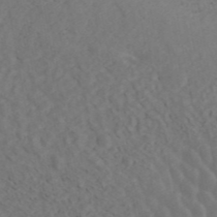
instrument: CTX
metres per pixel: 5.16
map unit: ANa
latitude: 42.6868
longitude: 30.0283
